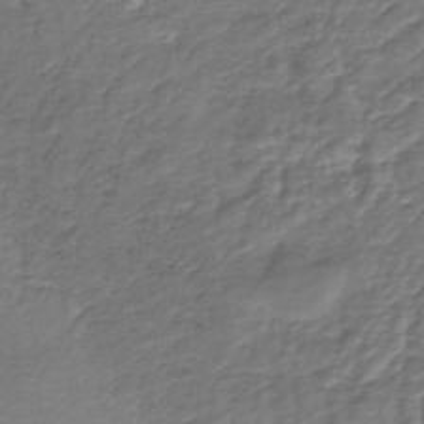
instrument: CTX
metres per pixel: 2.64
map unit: HNb
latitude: -35.8989
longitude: 58.9541
